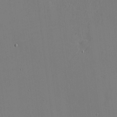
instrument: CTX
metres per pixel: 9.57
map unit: eHh
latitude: -4.3117
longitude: -80.5546
